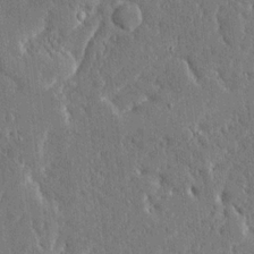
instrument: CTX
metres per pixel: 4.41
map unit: Ave
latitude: 16.3089
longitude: -140.1199
